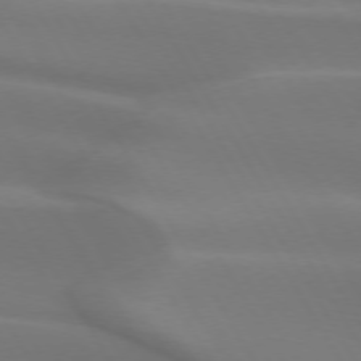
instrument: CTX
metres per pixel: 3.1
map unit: lApd
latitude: 73.2726
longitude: -50.0822
